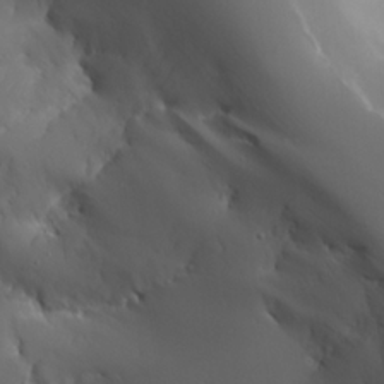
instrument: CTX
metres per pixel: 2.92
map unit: Aa
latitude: 24.9324
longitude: -126.9703
